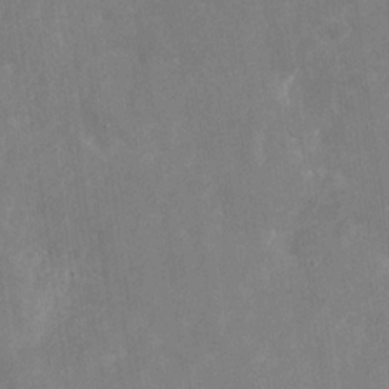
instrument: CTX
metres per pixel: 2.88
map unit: Nhu
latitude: -28.6896
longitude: -76.4034
